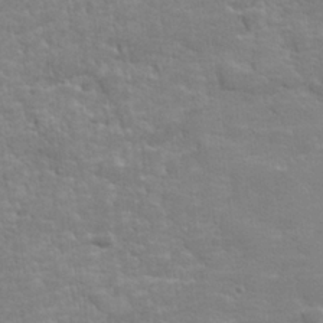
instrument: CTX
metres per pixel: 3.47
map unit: lHvf
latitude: 24.8757
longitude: 143.5399
